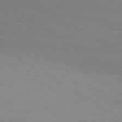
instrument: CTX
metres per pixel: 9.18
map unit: lApd
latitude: 80.2145
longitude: 129.0298
